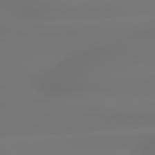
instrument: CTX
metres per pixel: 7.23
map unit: lApd
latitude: 79.3860
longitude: -136.7624
